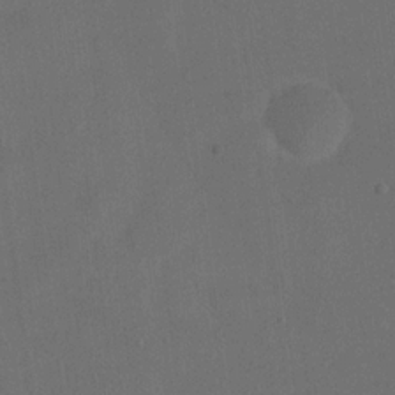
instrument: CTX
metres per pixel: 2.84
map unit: eHh
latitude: 18.6490
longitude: -65.7072
